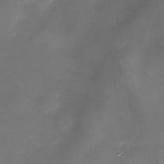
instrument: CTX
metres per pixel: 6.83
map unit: Nhe
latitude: -35.6344
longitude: -89.6127
